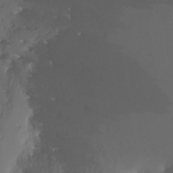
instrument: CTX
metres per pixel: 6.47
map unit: Nhu
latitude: -7.5588
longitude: -52.1578
